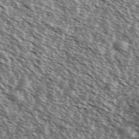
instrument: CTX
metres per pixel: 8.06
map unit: Ave
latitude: 37.4805
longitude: -111.9906
